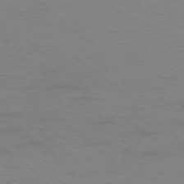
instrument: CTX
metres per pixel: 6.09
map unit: Ap
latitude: -78.5007
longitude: -55.1781
